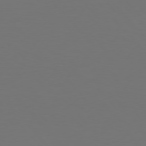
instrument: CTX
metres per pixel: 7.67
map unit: Hpe
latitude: 76.8569
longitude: -169.8961
